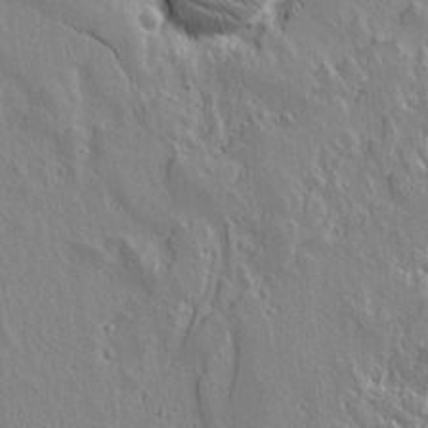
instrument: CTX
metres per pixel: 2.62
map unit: lAvf
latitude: 14.4601
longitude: -125.7260
